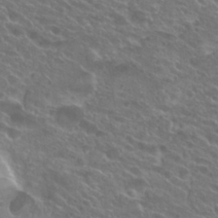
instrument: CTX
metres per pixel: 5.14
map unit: Hto
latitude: 25.8016
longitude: -39.9339
